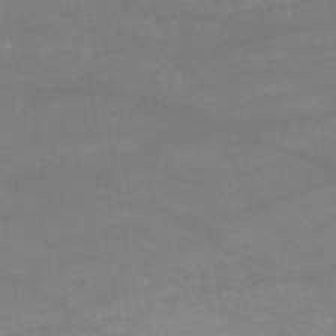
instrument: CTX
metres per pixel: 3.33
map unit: HNb
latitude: -53.7288
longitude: -34.9702
